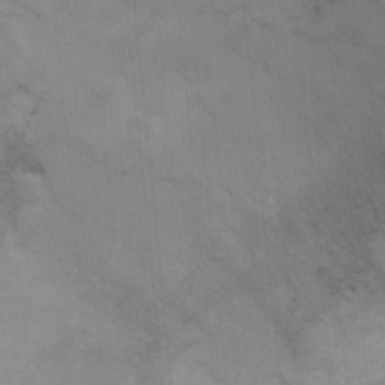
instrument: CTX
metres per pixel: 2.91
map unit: Ht
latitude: 7.9150
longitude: -36.7813
